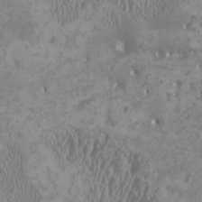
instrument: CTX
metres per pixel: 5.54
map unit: HNhu
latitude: -0.6708
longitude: 1.9367
